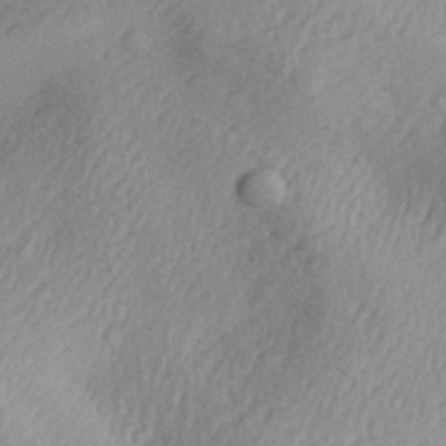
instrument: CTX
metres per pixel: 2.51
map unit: Aa
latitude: 30.0255
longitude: -135.7449
